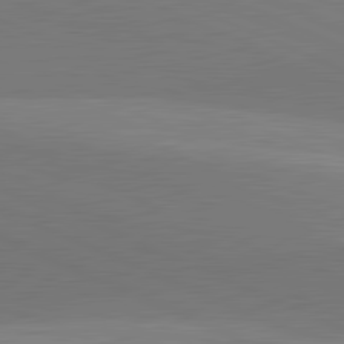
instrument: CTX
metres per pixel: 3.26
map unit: lApd
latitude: 81.8772
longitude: 138.8597
